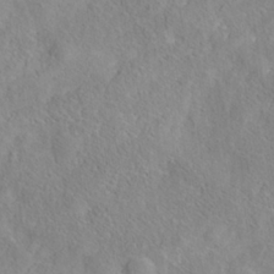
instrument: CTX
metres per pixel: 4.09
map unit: Nhe
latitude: -37.8989
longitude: 138.9353
